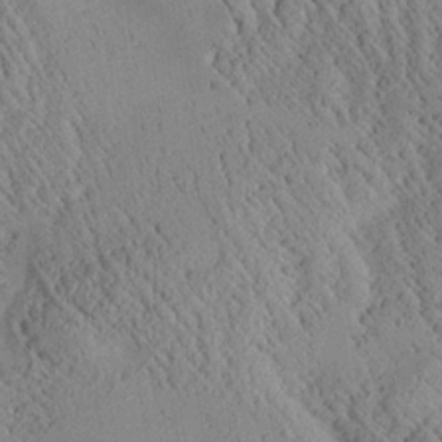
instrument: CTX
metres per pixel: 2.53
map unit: Aa
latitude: 25.0647
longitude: -133.9150
